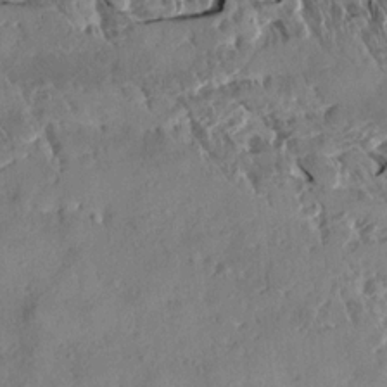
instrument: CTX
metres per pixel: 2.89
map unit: Aa
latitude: 12.8002
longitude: -140.7246
